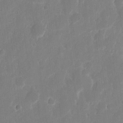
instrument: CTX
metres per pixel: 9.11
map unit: eHh
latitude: 12.0444
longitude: -72.4223
